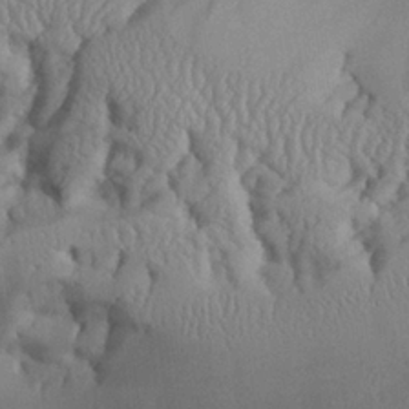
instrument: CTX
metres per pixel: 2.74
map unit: Aa
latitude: 25.5560
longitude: -128.9136
